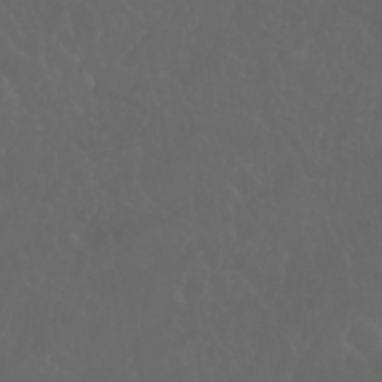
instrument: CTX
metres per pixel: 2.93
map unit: Nhu
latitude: 22.8758
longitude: -65.0269
